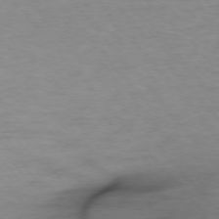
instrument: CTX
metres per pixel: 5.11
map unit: Ap
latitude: -76.4818
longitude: -84.1767
